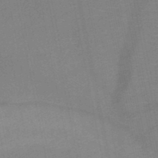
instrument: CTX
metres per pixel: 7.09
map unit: HNb
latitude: -49.7100
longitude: -42.7057
